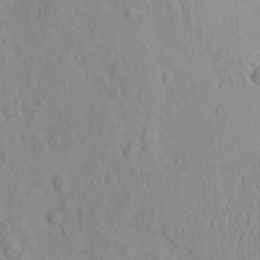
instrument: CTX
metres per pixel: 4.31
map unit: eHh
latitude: -1.8045
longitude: 19.0109
